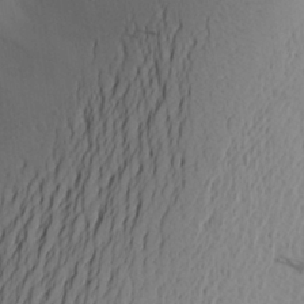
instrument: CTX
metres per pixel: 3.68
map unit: Aa
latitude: 27.1403
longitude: -147.3104
